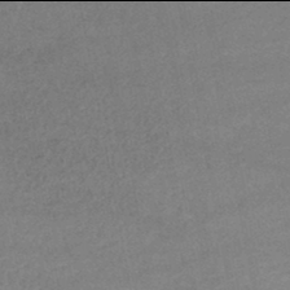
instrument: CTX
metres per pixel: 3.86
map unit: lHb
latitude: -46.0094
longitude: 62.2739
